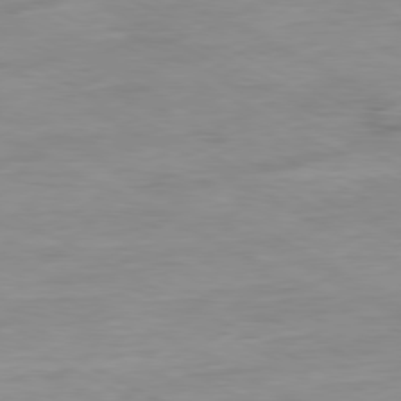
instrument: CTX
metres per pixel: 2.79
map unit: Ap
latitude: -80.3495
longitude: -76.2711
